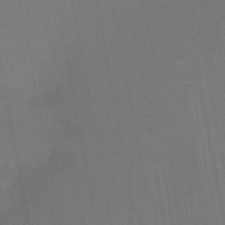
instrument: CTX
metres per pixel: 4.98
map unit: HNb
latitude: -51.7666
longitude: -45.6505
